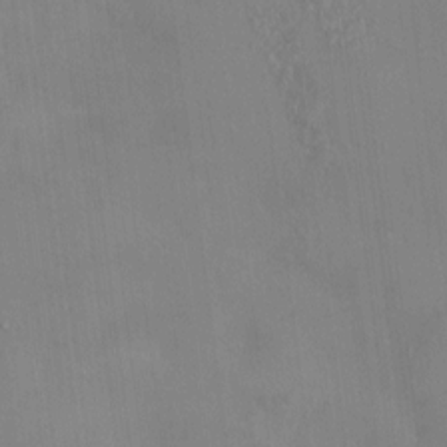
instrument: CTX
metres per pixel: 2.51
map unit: HNhu
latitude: 4.3845
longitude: 7.6910
